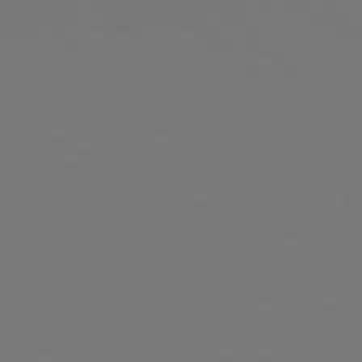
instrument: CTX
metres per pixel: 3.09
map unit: Hpe
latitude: 78.2334
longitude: -167.1592
